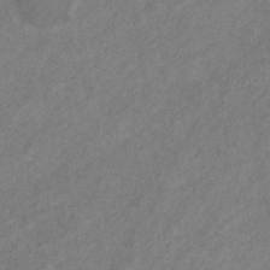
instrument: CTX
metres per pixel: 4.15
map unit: eHb
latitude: -31.7666
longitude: 70.8219
